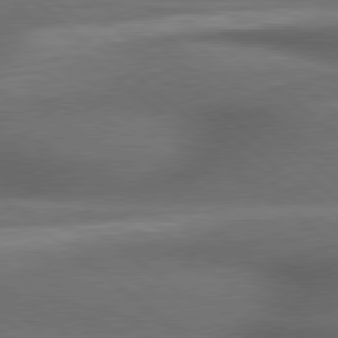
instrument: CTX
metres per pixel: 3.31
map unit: lApd
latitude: 79.2726
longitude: -118.0633
